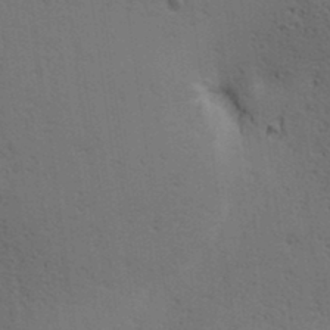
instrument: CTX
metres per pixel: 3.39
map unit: lAa
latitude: 12.4601
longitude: -108.3089
